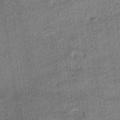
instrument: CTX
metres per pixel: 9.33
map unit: HNhu
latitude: -41.6533
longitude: 90.9731
